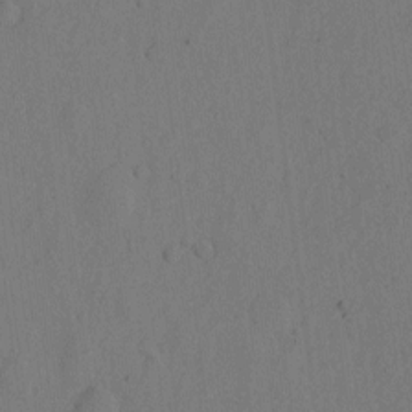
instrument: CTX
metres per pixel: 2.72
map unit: eHh
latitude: 2.9136
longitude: -78.7813
